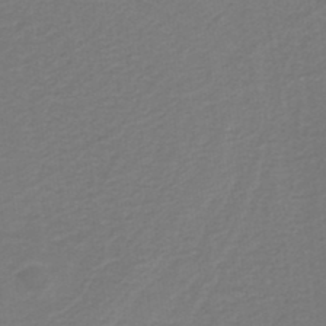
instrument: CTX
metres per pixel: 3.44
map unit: lHb
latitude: -38.1606
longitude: 58.3306
